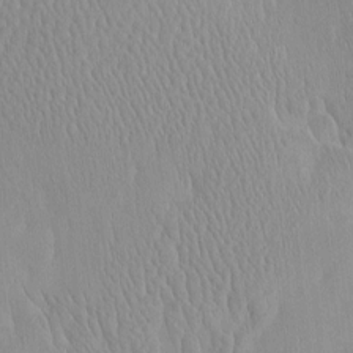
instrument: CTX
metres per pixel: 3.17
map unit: eHh
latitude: -4.5196
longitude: 15.2565
